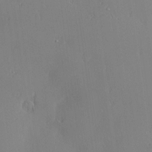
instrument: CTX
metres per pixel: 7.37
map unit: Nve
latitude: -8.0094
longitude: 173.5210
